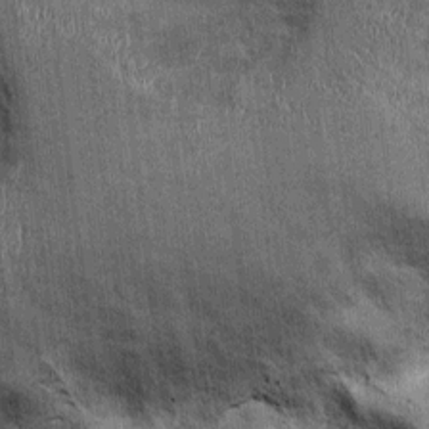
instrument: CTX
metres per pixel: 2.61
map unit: Ht
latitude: -0.2740
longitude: -12.8380
